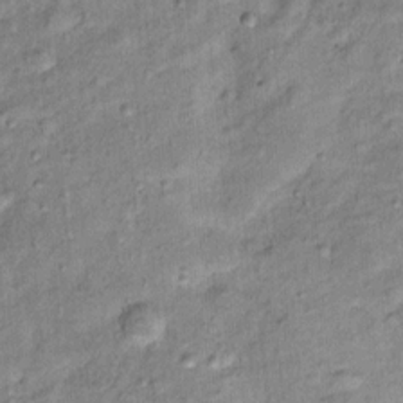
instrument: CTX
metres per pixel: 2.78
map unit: Ht
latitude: 11.5938
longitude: -38.0822
